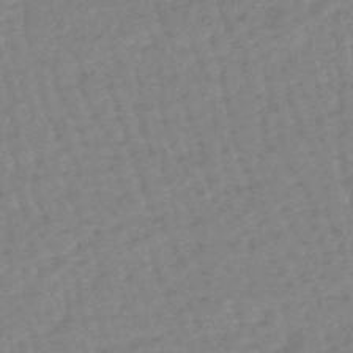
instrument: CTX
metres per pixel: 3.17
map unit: eHb
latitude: -46.0661
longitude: 82.2172
